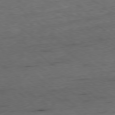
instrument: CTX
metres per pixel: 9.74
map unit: Ap
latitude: -78.7463
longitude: -59.7072
